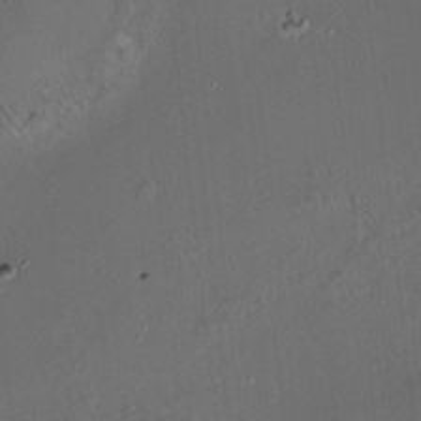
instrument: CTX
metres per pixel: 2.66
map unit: HNhu
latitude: 5.7450
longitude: 13.7100
